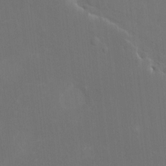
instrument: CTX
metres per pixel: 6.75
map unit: HNhu
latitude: 6.4601
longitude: 4.1039
